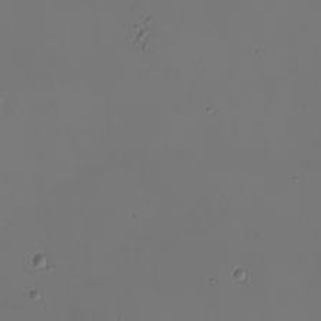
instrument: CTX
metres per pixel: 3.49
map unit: eHh
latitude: -4.8597
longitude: -87.4237
